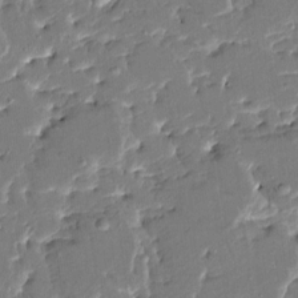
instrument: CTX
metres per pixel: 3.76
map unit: HNhu
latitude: 6.7435
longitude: -5.7827
